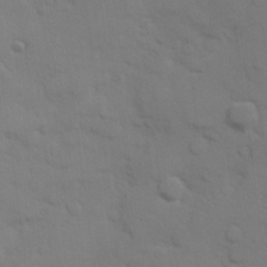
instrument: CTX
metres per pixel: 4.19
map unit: Hve
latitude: 25.4804
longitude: 148.0472
